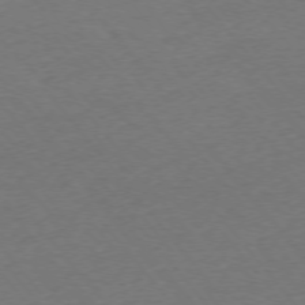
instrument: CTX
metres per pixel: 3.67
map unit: Ap
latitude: -75.6722
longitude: -94.7813
